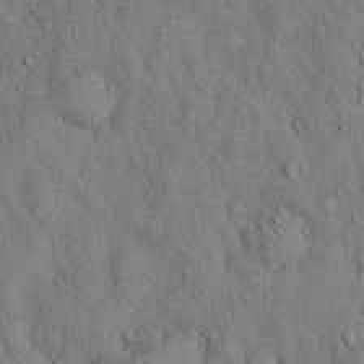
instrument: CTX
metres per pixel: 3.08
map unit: Hto
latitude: 15.1593
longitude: -58.4790
